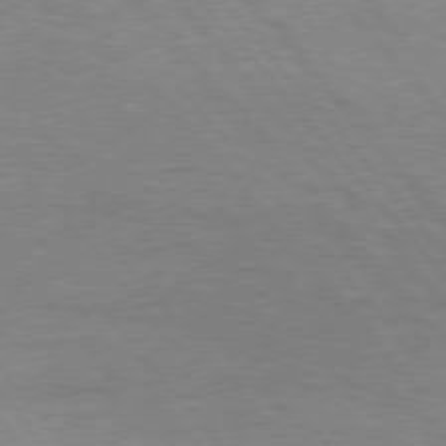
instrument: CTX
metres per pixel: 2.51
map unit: Hpe
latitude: 76.3467
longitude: -157.1781
